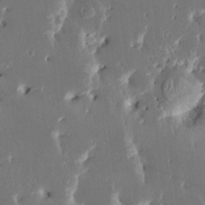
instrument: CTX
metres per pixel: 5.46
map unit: HNhu
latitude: 5.1592
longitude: -6.0822
